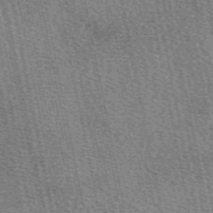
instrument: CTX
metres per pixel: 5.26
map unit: eAb
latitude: 50.5167
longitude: 114.7841
